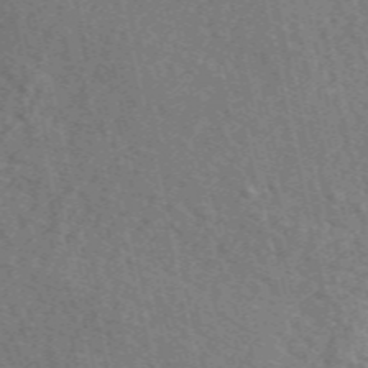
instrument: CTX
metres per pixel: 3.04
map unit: eAb
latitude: 51.4804
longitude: 113.7289
